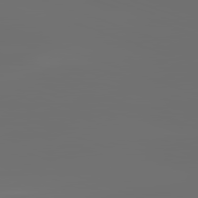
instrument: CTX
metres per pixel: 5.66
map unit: lApd
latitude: 82.0633
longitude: -152.1200
